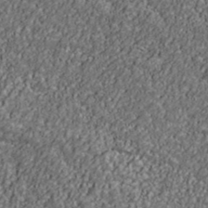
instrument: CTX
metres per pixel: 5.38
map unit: Ave
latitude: 41.1025
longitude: -111.7261
